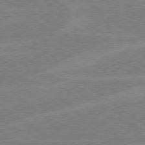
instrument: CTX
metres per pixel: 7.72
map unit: Hpe
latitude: 78.9136
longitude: -132.6868
